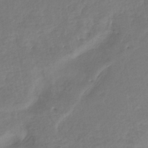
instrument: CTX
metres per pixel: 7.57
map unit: Nhe
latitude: -46.2550
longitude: 152.4251
